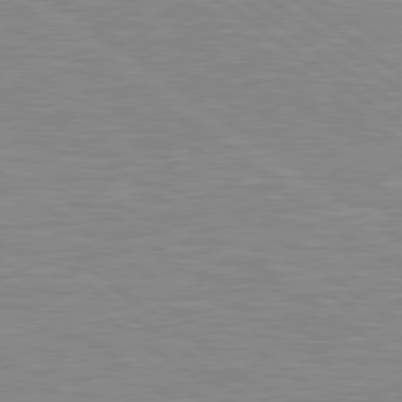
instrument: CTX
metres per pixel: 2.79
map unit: Hpe
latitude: 79.3104
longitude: -121.5560
